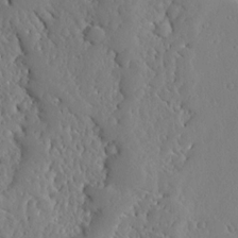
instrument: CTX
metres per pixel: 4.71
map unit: Ave
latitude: 12.8947
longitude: -136.4034
